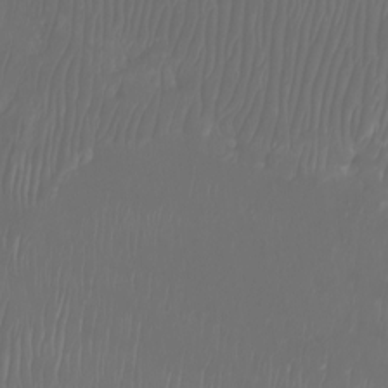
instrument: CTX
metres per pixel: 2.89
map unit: Nhu
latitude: -8.1606
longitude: -80.9136
